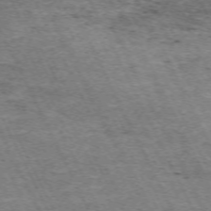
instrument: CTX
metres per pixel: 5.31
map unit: Hpe
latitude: -70.9731
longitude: 11.4266
